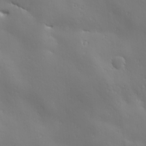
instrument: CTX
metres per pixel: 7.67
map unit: Ave
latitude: 19.5371
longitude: -138.1956
